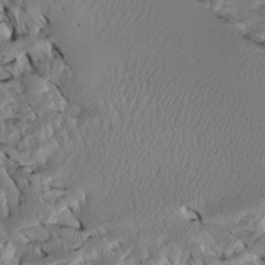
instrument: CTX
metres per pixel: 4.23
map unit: Htu
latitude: -5.2754
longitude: 150.1416
